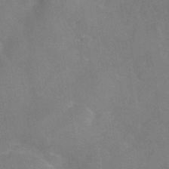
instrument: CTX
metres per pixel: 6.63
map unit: Hve
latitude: -31.7477
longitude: 95.2376
